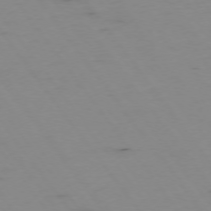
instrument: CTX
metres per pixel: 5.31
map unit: Hpe
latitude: -74.5574
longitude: 3.0675
